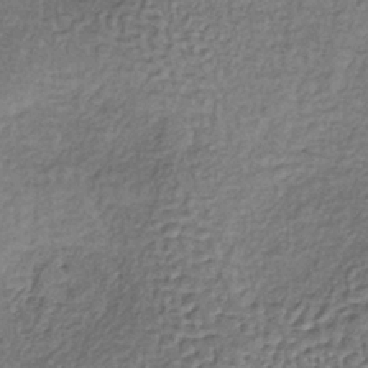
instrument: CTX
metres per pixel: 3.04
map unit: lHb
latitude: -36.0472
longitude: 61.1242
